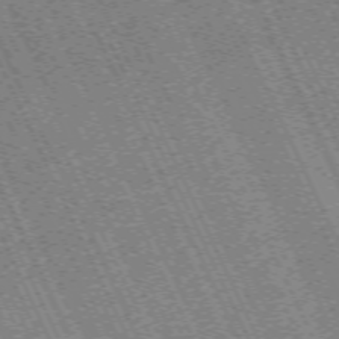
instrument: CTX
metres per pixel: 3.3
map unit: Hpe
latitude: -70.9164
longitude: 9.8044
